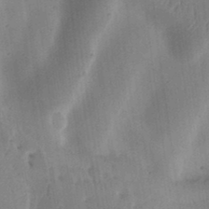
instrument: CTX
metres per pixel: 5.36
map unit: Ht
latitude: 12.1011
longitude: -74.5924
